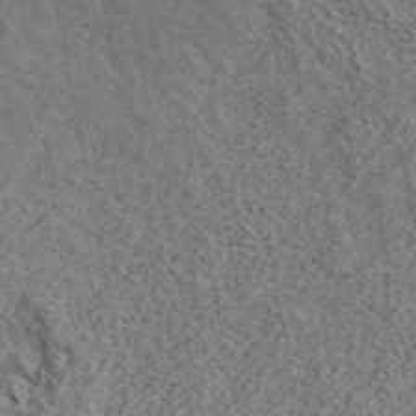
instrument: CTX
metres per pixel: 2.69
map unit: ANa
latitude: 44.6490
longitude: 45.0675
